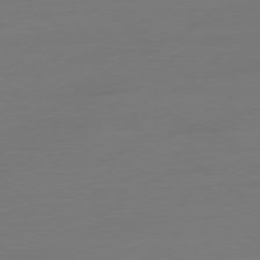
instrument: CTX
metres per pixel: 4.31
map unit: Ap
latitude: -79.3698
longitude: -65.0269
